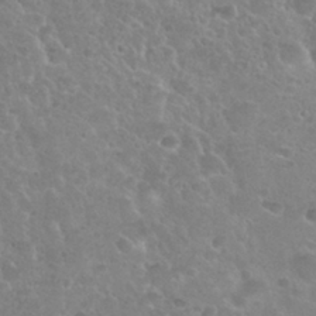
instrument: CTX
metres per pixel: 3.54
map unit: Nhu
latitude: 25.6693
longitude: -51.3859
